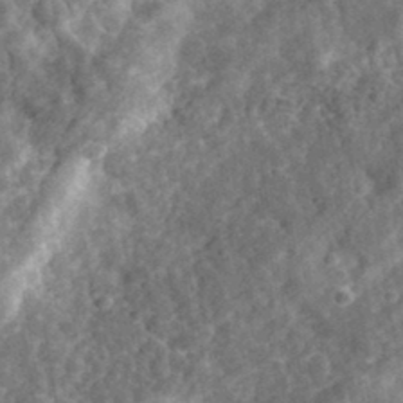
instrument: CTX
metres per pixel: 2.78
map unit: eHh
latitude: 34.5356
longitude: -78.9325
